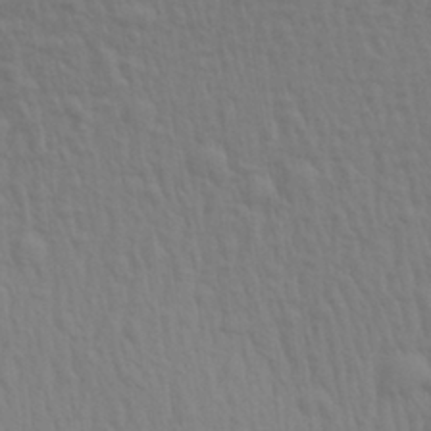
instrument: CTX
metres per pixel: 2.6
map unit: Aa
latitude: 28.4034
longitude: -139.7261
